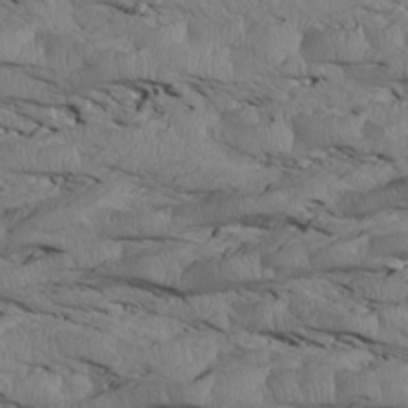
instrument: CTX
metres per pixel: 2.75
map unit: Htu
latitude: 3.9528
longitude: 151.6344
